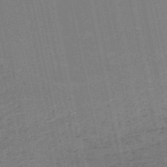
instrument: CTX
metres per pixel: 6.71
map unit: HNb
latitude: -54.3495
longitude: -45.0836
